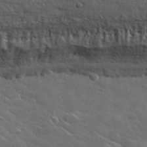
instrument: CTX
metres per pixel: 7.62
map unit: lHvf
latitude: 35.6694
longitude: -91.4237
